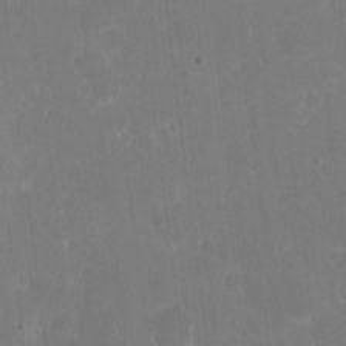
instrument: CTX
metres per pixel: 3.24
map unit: eHh
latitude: 5.4048
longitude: -66.1388
